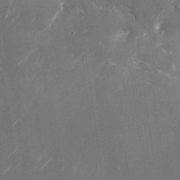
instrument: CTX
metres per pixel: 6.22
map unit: Nhu
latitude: -28.8786
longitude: -74.4979
